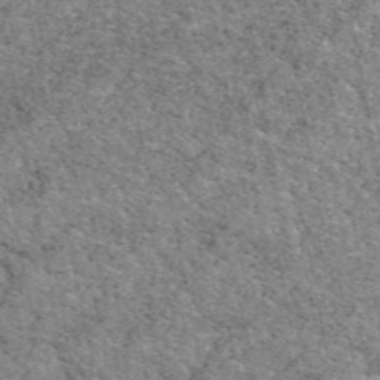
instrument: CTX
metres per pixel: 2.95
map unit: eAb
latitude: 49.4993
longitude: 114.7652
